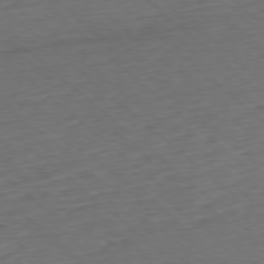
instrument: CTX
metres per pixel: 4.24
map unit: Hpe
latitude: -77.9367
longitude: 14.4629
